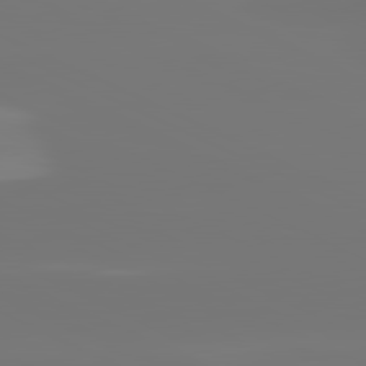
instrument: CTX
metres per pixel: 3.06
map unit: lApd
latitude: 81.4426
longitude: -148.2334
